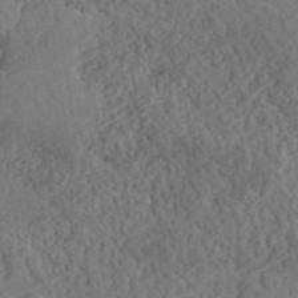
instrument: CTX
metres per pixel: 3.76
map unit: ANa
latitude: 41.0269
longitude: 52.5195
